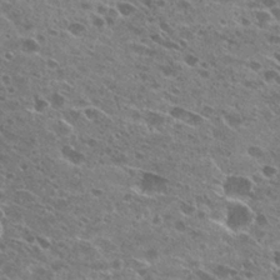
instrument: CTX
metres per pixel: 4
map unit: Hto
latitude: 27.5749
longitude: -43.7828
